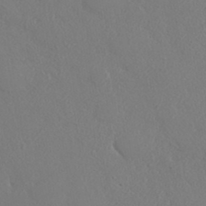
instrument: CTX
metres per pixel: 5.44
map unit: ANa
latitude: 36.3279
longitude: 14.6708
